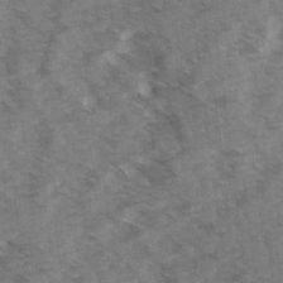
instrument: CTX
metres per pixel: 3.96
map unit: Ave
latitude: 14.6491
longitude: -103.1781
